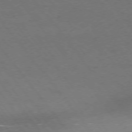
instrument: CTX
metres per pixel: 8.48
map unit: Ap
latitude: -75.9556
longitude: -64.7057
